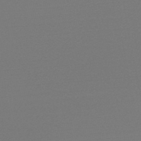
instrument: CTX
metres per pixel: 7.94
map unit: eHb
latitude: -49.5966
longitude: 67.2376
